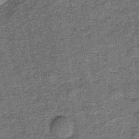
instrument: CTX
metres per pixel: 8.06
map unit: lHb
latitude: -39.1998
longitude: 66.0661
